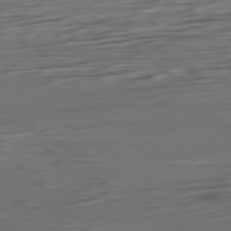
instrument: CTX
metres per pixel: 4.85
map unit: Ap
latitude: -79.9745
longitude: -57.3292
